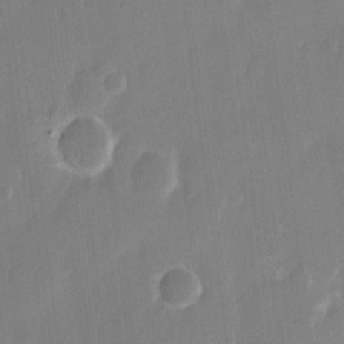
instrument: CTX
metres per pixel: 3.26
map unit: eHh
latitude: 13.8772
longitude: -71.0080
